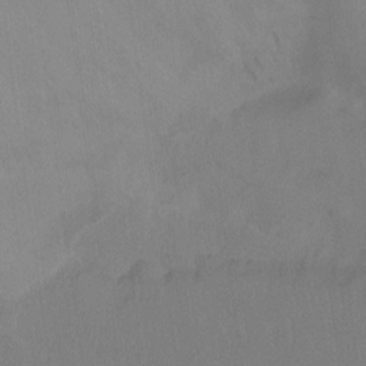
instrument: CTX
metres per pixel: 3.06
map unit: Hto
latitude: -10.4251
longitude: -37.9717
